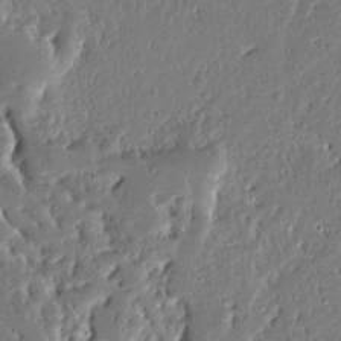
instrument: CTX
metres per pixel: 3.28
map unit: Ave
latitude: 13.2159
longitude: -138.0633
